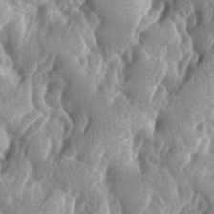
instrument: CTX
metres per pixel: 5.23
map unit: lAa
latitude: -7.0864
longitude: -124.8758
